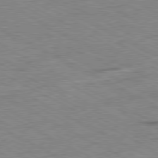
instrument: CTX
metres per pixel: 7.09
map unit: Ap
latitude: -80.7652
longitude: -76.6301
